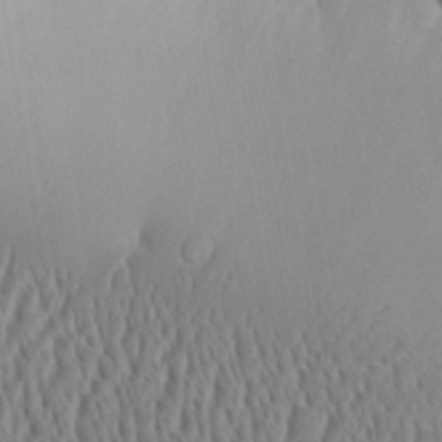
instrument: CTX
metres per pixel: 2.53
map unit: Aa
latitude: 31.3860
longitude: -141.8205
